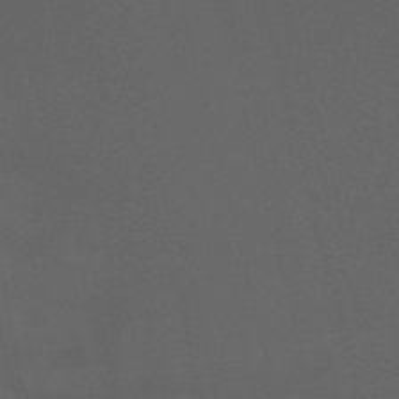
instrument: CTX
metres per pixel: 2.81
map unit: HNb
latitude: -52.3495
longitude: -41.6882
